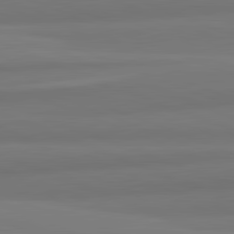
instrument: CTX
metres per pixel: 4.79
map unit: lApd
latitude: 82.3467
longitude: 176.8975
